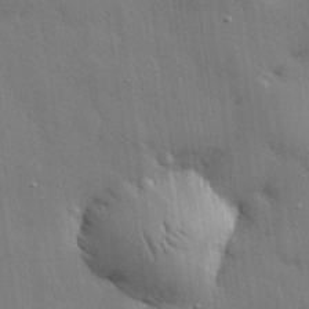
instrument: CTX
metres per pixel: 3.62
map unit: eHh
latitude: 30.7058
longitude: -79.0648
